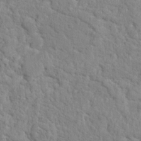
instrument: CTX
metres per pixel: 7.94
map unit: Hto
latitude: 18.0633
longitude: -34.8569
